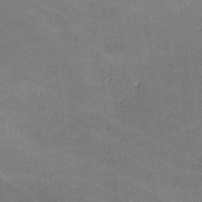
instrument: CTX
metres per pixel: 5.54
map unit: lHvf
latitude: -10.9164
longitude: -103.9528
